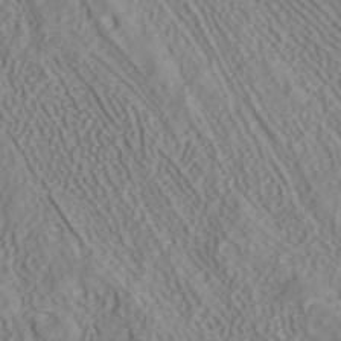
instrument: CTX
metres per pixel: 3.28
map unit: ANa
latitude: 40.6112
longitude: 33.9367
